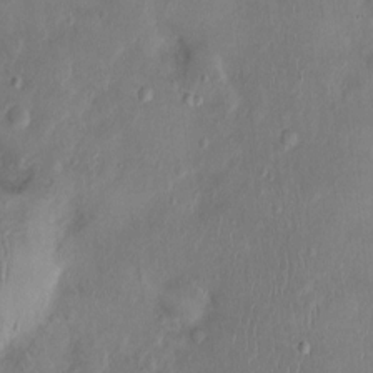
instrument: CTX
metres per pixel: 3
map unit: Nhu
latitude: 1.0836
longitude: -14.8380
